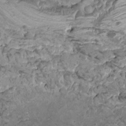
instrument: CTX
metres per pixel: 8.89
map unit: HNhu
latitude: -0.0283
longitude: 2.2928
